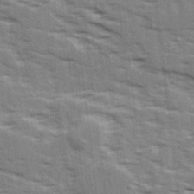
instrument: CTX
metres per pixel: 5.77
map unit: Ave
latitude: 15.6694
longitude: -129.8016
